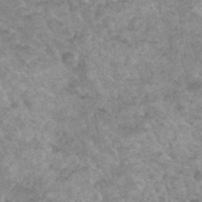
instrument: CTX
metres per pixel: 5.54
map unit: Hto
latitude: 34.2522
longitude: -49.6883
